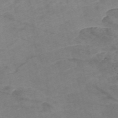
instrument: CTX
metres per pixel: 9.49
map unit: Nve
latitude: -57.3132
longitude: 50.9164
